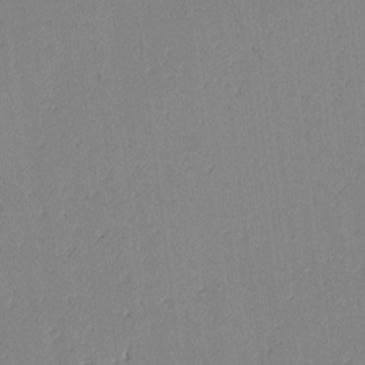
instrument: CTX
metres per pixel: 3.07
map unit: lAvf
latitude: -2.0849
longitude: -108.4034
